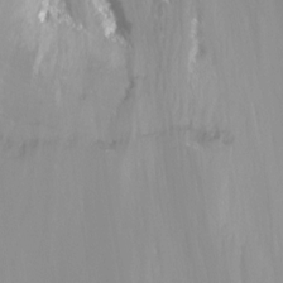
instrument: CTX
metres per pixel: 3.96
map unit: Nhu
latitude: -14.0094
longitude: -55.5938
